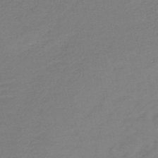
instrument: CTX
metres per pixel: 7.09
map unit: lHb
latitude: -41.9367
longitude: 76.3117
